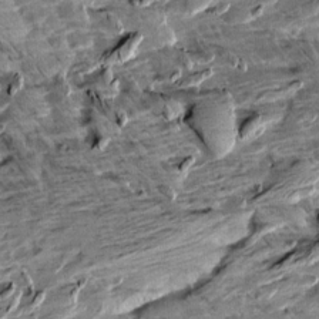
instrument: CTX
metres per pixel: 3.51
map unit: Aa
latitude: 10.5924
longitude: -141.3292
